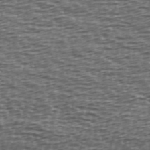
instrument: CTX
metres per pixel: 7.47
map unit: Ave
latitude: 39.9906
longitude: -113.0269
